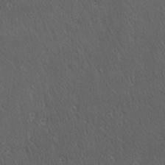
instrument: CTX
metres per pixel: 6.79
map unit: Ave
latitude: 21.9339
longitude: -137.1781
